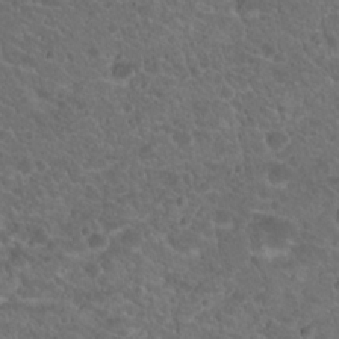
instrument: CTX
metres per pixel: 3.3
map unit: Hto
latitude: 19.4615
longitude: -34.1955
